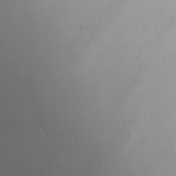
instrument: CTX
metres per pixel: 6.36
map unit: Nhu
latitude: -5.8989
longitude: -90.9514
